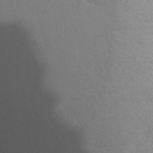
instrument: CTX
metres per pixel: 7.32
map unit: lHvf
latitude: 22.0255
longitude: 141.9556
